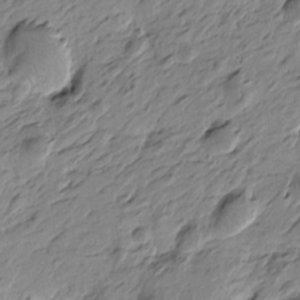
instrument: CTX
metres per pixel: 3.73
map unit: Htu
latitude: -4.7274
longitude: -178.5357
